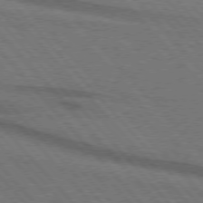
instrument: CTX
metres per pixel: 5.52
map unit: lApd
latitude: 75.8583
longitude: -84.7057
